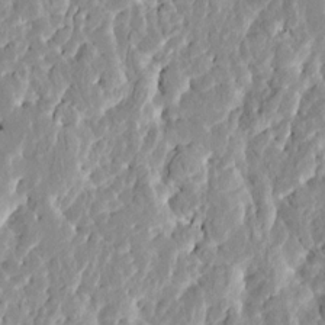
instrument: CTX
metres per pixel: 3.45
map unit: HNhu
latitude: 7.5749
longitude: -2.4790
